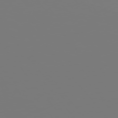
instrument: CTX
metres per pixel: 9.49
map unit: Hpe
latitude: 75.5371
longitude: -142.6302
